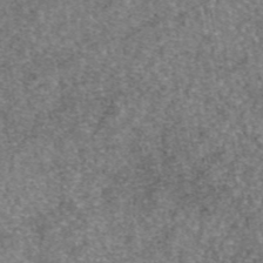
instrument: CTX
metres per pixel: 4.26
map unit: eAb
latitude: 46.4034
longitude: 103.4077
